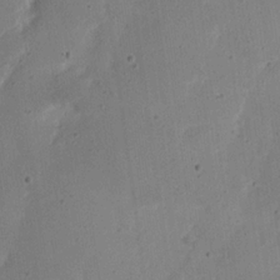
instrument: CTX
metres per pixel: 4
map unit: Nhu
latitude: 21.5749
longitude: -71.1025
